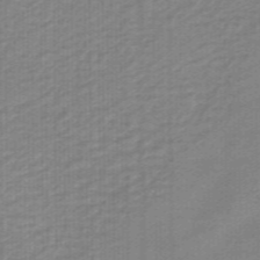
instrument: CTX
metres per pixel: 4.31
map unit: eHb
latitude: -45.5210
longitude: 83.4832
